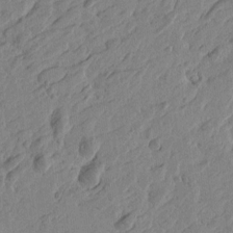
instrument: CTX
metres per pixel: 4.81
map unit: Htu
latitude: -4.4251
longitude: -179.1215
